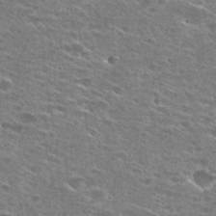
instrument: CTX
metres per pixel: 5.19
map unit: Hto
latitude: 27.9339
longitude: -46.9703
